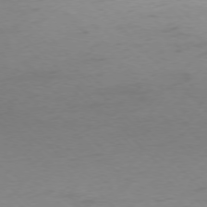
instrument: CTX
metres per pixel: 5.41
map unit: Ap
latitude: -76.9731
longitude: -64.8758
